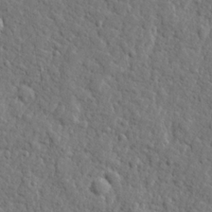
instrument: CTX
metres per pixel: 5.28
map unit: lHvf
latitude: 23.4048
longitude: 143.1053
